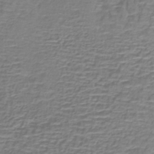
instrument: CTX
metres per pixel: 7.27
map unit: lHb
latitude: -40.6518
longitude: 59.1620
